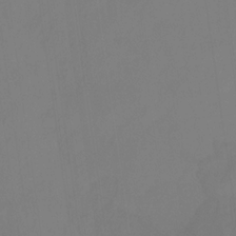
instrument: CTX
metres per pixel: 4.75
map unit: HNhu
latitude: -28.6896
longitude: 66.3873
